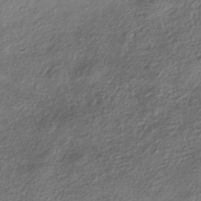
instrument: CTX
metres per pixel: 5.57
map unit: HNhu
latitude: -40.6329
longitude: 106.8597
